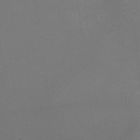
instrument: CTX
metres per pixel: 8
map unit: HNhu
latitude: -0.6141
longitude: -0.4034
